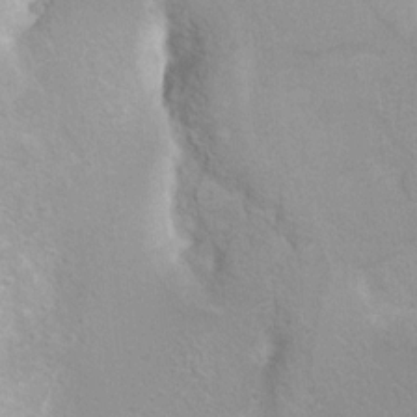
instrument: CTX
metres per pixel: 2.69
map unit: Hto
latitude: 7.4804
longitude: -30.6869
